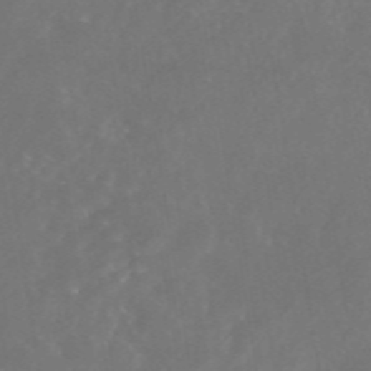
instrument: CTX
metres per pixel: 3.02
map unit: eAb
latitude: 46.5735
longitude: 126.4818
